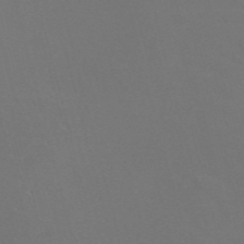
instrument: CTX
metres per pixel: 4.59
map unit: Nve
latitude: -57.1620
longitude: 52.6329
